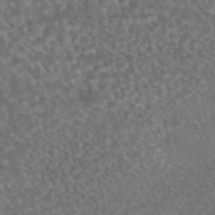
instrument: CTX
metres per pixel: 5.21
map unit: eAb
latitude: 45.4426
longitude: 114.1228
